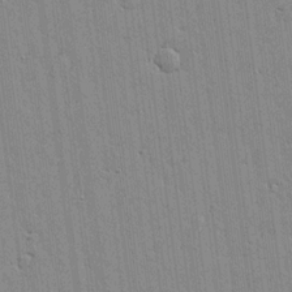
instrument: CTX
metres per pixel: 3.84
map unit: lHvf
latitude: 17.2348
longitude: -116.3656
